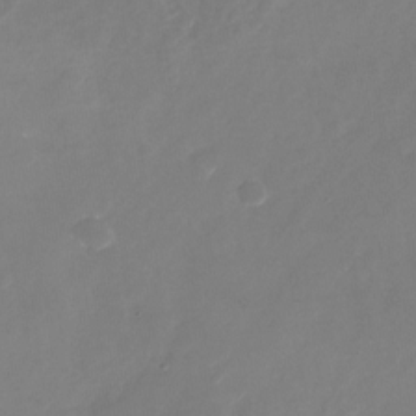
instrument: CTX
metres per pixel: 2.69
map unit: Nhu
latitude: -27.0108
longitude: -74.1389
